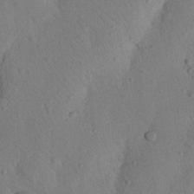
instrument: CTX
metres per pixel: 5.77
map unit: Nhu
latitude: 20.6113
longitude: -74.2712
